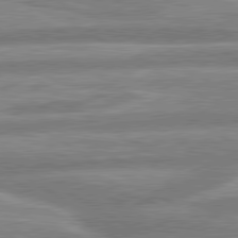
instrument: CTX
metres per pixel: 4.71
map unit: lApd
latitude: 80.3467
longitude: -165.5182
